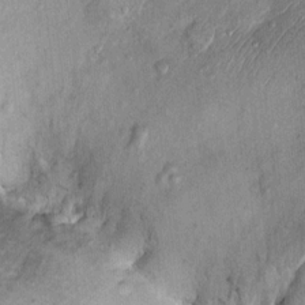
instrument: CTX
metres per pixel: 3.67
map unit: Hto
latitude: 10.3656
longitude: -37.7072
